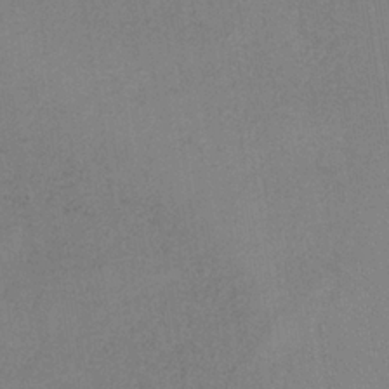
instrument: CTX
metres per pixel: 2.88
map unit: HNb
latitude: -34.3117
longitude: 54.7652
